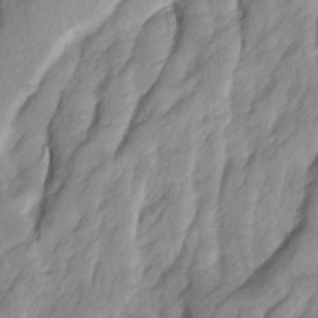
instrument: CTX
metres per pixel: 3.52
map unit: Ave
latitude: 14.8947
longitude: -136.3656
